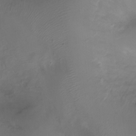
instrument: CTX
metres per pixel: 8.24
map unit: Ht
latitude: -7.1053
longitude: -27.4238
